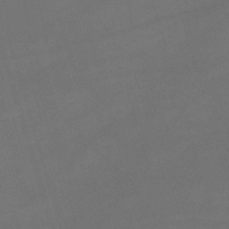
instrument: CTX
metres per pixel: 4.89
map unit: lHb
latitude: -47.0486
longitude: 63.0864
